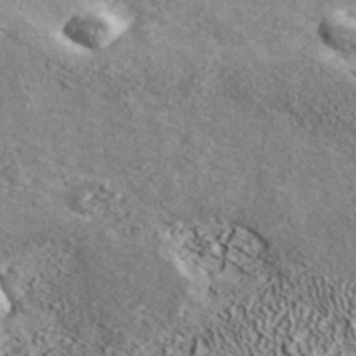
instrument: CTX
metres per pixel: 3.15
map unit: ANa
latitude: 41.4237
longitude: 17.6344
